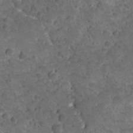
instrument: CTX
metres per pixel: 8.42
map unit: Ave
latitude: 10.6302
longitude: -105.5371
